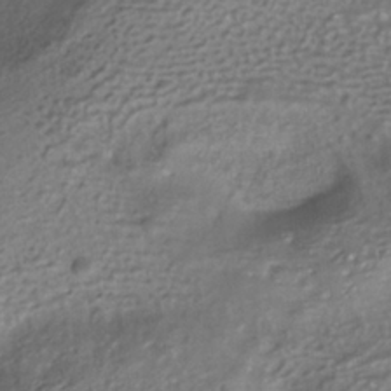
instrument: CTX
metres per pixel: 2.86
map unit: ANa
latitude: -36.7463
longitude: 94.8974
